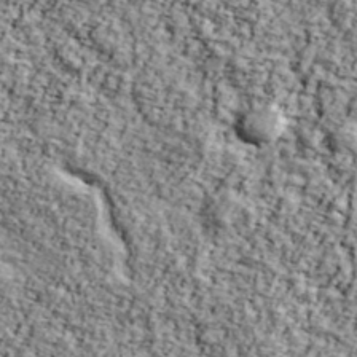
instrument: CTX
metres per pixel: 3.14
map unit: Ave
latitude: 42.8002
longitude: -110.7624
